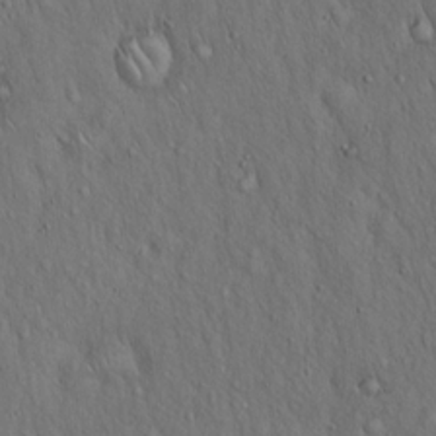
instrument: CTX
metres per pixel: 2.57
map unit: Hto
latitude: 15.9151
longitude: -58.3467
